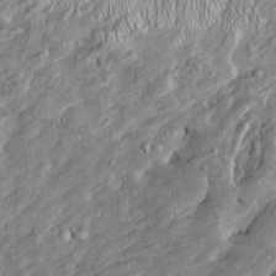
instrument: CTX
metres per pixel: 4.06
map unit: Htu
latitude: -5.5399
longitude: 157.0108
